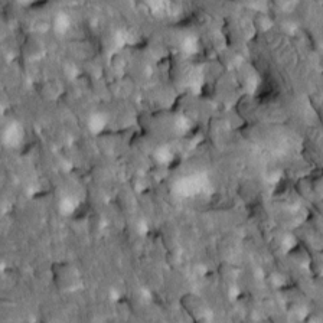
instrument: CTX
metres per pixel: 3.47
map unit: Htu
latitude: -1.4077
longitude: 148.7841
